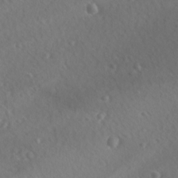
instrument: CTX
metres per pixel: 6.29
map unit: lAvf
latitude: -9.2565
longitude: -121.1403
